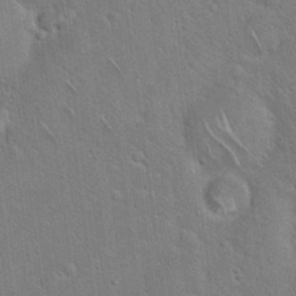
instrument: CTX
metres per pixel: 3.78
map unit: Hto
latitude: 18.5734
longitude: -51.4048
